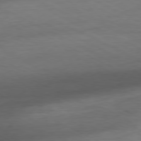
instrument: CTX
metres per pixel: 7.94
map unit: Ap
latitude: -80.3495
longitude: -82.6112
